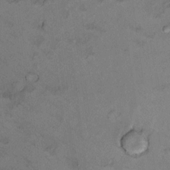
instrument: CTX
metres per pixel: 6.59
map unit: Ht
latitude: 11.5182
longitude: -31.8962
